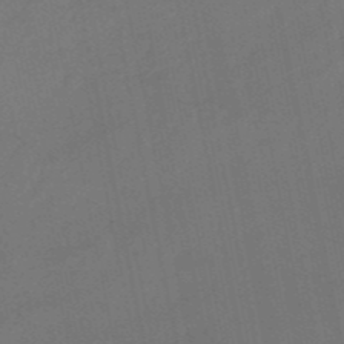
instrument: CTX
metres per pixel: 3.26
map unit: lHb
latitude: -50.8219
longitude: 81.4266
